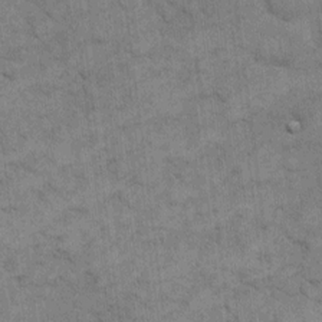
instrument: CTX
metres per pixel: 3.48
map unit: eHh
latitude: 12.1011
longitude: -65.1781
